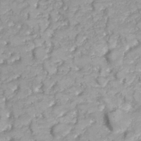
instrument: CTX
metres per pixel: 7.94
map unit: Nhu
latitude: 23.2537
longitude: -60.2900
